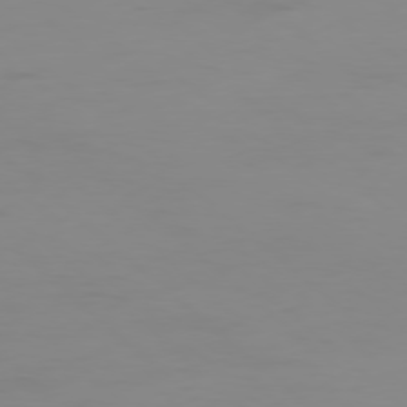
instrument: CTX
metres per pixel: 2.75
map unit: Hpe
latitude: -78.7652
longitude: 15.2943
